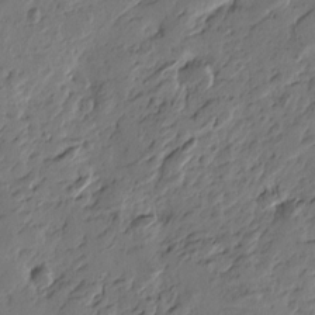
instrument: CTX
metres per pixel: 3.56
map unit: Htu
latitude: -3.2375
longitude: -178.2712
